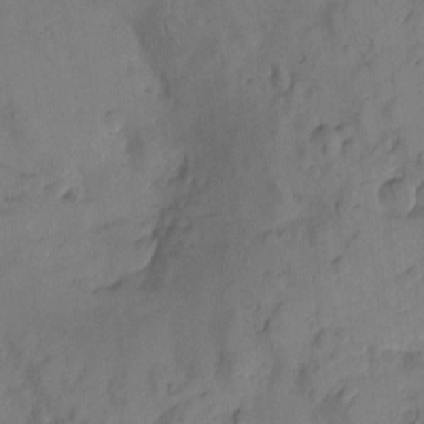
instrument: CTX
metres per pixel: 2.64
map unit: Htu
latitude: -2.9730
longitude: -176.4979
